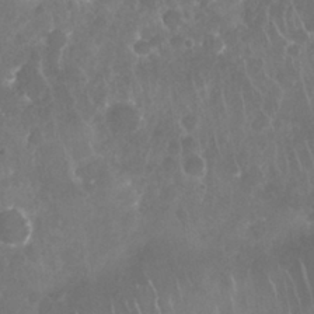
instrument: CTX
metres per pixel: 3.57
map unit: Nhu
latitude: 28.4034
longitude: -63.4238
